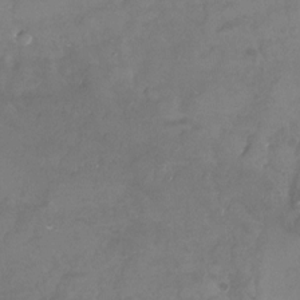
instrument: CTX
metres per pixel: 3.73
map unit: Nhu
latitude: -24.2361
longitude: -57.5749
